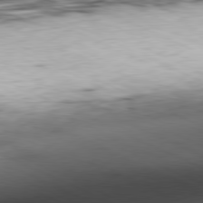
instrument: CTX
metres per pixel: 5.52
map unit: Ap
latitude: -81.3510
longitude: -82.0633
